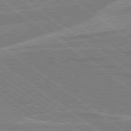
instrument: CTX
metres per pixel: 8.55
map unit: Hpe
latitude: 78.8758
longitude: -164.5168
